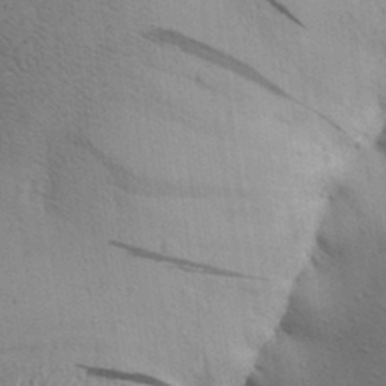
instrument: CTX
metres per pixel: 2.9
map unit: Aa
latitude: 26.1578
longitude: -148.8002
